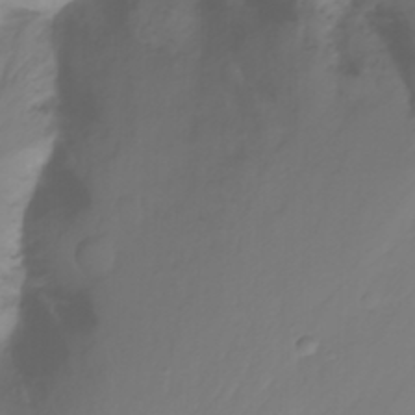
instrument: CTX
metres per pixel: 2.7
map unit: Nhu
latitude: -11.8989
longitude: -63.9150
